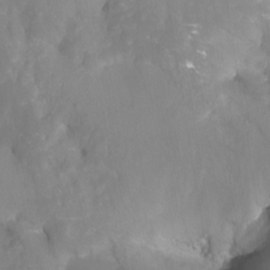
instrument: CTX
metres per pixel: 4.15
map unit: Aa
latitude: -13.0487
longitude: -68.2523
